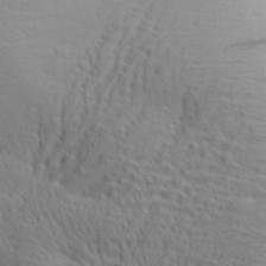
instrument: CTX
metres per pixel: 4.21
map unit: Aa
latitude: 29.2915
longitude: -139.9150
